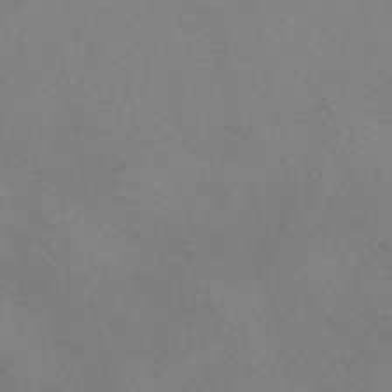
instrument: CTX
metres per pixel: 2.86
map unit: eAb
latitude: 50.1955
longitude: 107.1809
